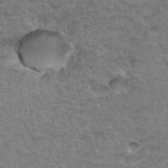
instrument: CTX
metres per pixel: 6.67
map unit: Hto
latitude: 34.1955
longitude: -46.7058
